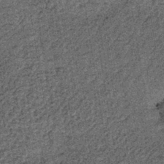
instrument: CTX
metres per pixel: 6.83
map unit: lHb
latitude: -39.8233
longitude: 64.3495
